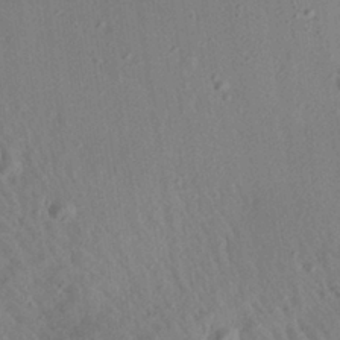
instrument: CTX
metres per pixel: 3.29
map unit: Aa
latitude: 27.2537
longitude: -141.8394
